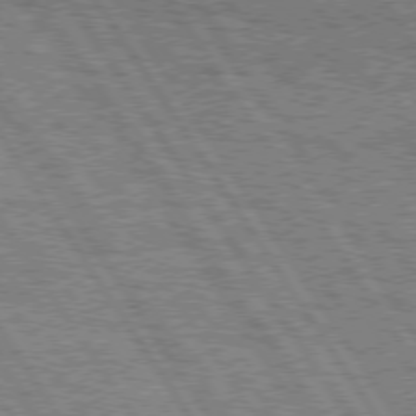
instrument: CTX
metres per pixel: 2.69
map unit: Hpe
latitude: 75.1025
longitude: -155.3671
